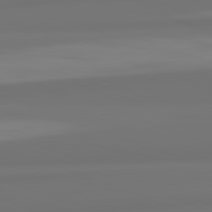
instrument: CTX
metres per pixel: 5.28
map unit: lApd
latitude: 82.4412
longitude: 159.0675
